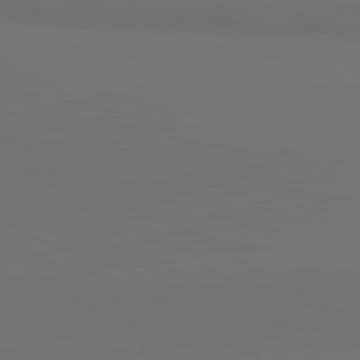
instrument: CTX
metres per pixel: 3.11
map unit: lApd
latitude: 81.4237
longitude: 152.3684
